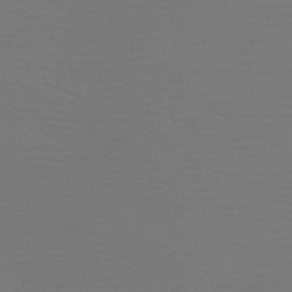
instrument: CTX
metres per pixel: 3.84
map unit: Htu
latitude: -12.7085
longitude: -70.9514
